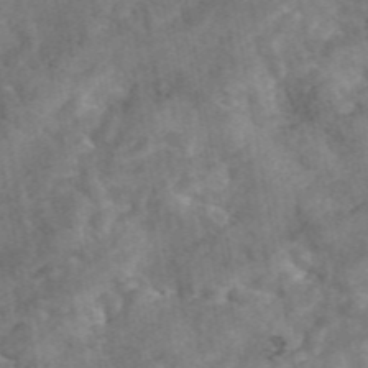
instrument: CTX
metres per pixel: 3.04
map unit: eAb
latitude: 46.6491
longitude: 127.7288
